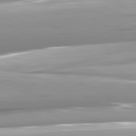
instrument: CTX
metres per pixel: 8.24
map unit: lApd
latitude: 81.6883
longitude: -146.9136
